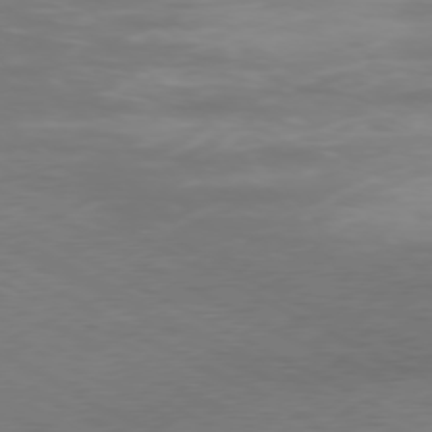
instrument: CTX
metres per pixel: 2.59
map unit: Ap
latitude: -76.9542
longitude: -74.4601
